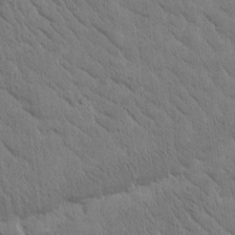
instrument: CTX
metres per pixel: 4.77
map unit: Htu
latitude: -0.8975
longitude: 175.1431
